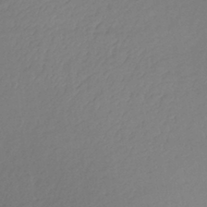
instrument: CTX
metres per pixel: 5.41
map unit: lHb
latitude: -36.6518
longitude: 69.0675
